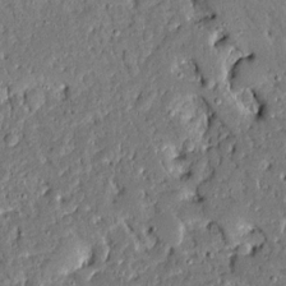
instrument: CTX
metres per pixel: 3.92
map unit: Ave
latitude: 14.6491
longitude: -139.9150
